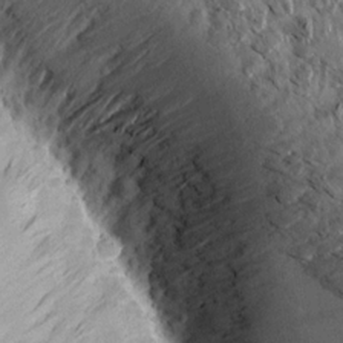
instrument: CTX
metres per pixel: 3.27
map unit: Aa
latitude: 13.6316
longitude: -141.8394
